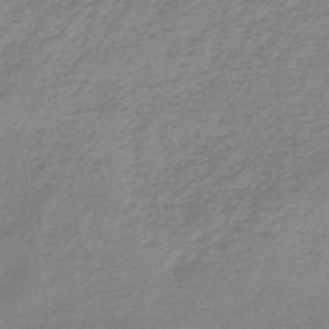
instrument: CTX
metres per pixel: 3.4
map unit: lHb
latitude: -44.0850
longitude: 62.7274
